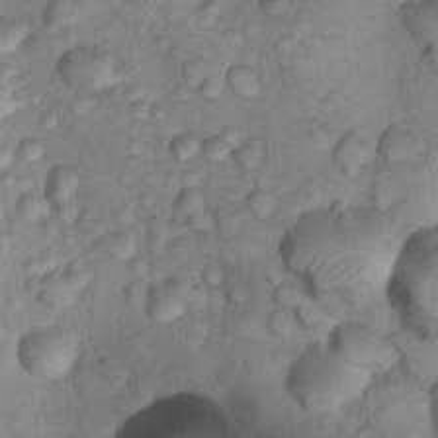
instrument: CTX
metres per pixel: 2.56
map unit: Nhu
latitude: 9.4804
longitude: -25.9150
